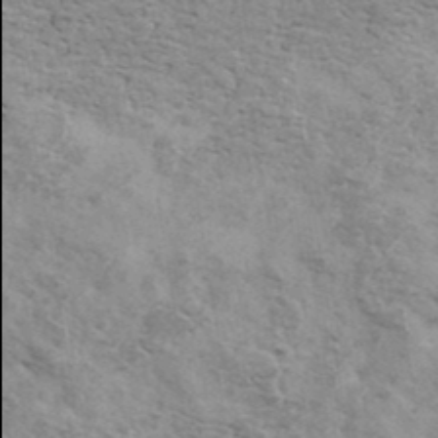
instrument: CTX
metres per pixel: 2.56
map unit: Ave
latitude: 40.9324
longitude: -109.9906
